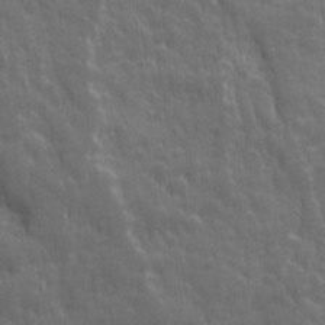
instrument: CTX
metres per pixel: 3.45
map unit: Ave
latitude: 12.3278
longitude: -104.4790
